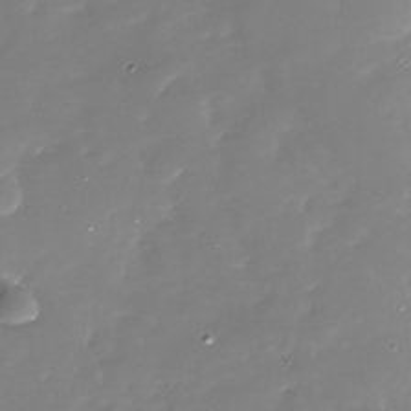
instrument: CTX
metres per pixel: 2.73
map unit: Nhu
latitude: -30.0283
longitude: -77.6882
